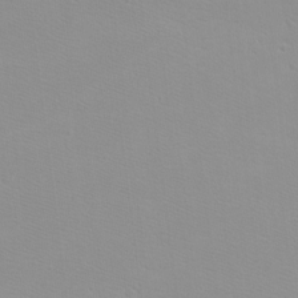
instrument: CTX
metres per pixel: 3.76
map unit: eHh
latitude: -8.1606
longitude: -70.5357
